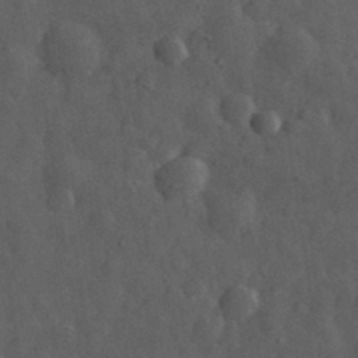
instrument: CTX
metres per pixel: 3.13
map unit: eHh
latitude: 31.4994
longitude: -71.1403
